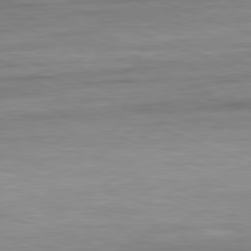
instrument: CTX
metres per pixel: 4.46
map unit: Ap
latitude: -81.5399
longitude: -79.5749
